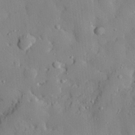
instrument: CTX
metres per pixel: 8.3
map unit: eHh
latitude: 28.8002
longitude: -77.7071
